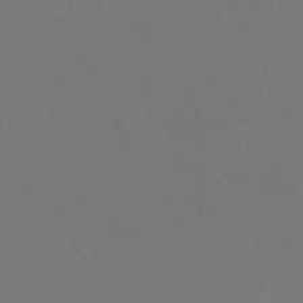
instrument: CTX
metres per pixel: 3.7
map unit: HNhu
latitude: -42.4062
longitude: 94.1039
